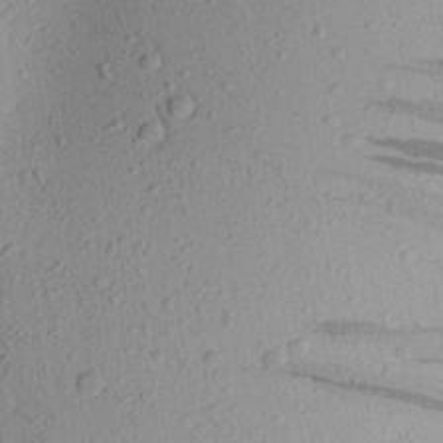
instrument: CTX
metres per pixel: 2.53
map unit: Aa
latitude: 23.8205
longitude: -144.6679
